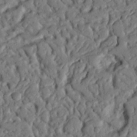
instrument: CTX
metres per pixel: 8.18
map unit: Nhu
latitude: 20.5924
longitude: -77.4426
